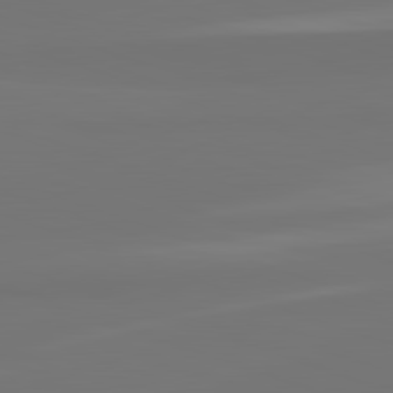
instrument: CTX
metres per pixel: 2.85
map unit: lApd
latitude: 82.5356
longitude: 158.8408
